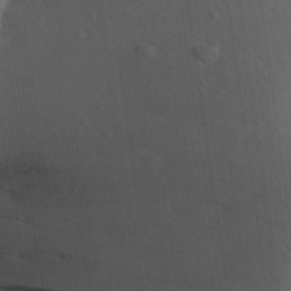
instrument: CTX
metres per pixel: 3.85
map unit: Aa
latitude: 31.1215
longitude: -144.2522
